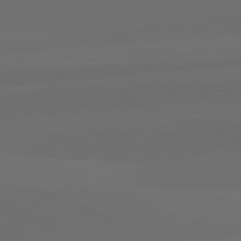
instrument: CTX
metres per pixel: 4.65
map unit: lApd
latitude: 82.2333
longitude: 135.4265
